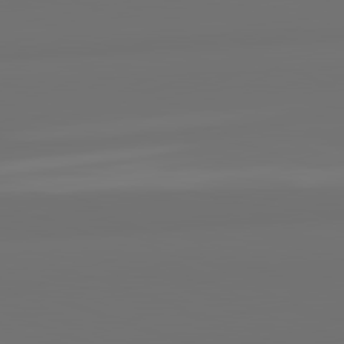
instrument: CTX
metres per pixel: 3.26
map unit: lApd
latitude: 82.4790
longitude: 163.6533
